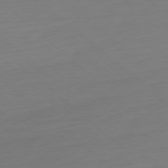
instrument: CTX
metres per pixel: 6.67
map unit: Ap
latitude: -78.0661
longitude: -77.3103
